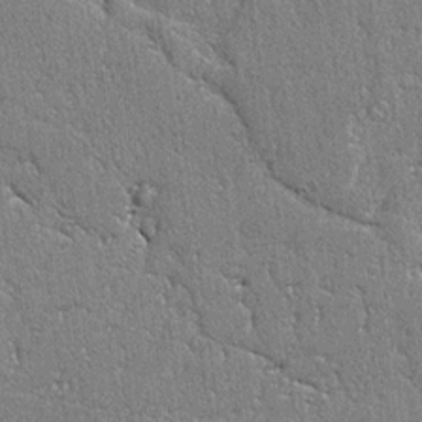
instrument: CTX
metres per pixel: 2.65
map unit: lAvf
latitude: -4.8786
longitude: -109.6693
